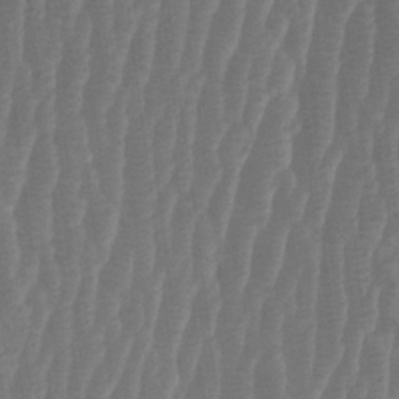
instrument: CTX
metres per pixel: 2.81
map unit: HNhu
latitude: -1.2376
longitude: 13.6911
